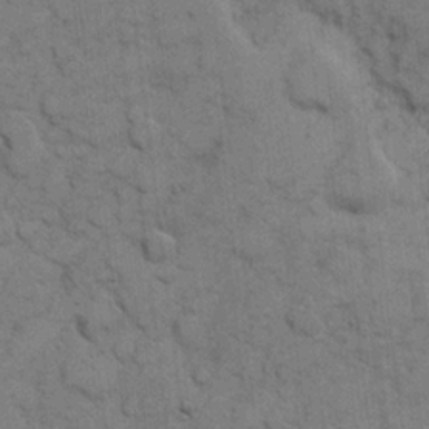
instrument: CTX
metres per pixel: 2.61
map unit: eHh
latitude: 8.1200
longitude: -65.1214
